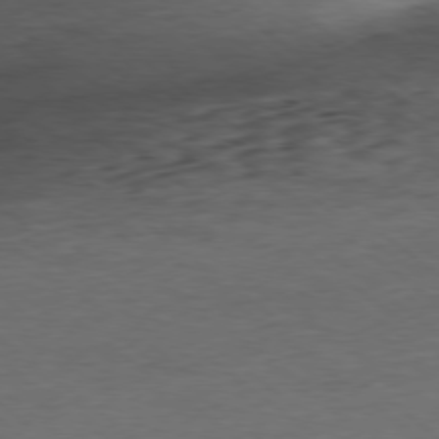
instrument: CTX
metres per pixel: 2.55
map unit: Ap
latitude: -78.5762
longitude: -92.2711
